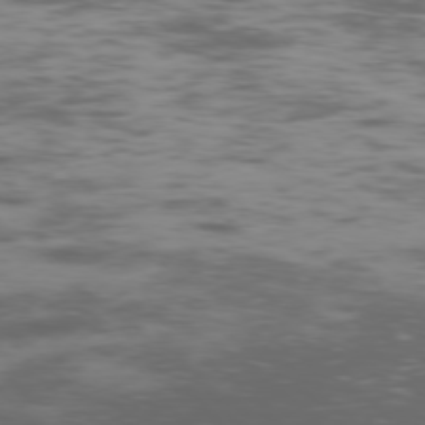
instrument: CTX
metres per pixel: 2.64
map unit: Ap
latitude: -76.8786
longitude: -69.1403
